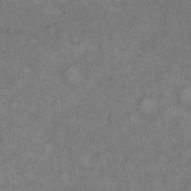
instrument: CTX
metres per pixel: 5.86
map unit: Hto
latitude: 12.1200
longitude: -60.5357
